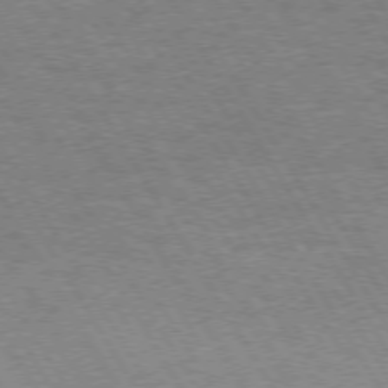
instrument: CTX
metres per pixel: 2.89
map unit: Hpe
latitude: 73.2915
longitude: -129.1214
